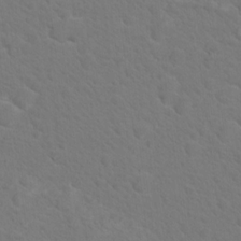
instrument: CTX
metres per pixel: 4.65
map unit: Nhu
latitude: 17.2726
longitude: -33.4804
